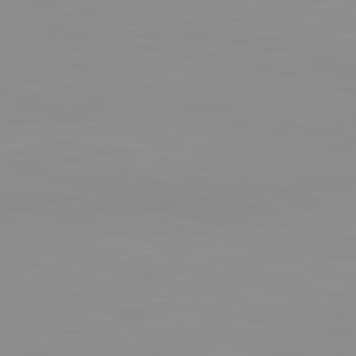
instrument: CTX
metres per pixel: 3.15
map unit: lApd
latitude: 83.1781
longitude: -133.6505
